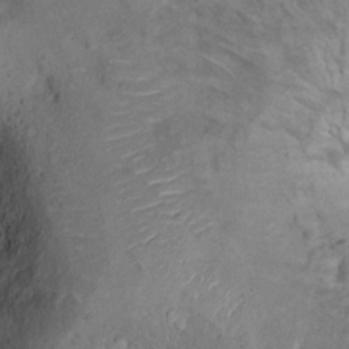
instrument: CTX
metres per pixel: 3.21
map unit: Ht
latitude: 12.1578
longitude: -31.9717
